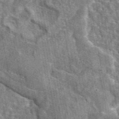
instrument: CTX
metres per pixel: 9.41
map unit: eAb
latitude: 45.2159
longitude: 110.9730
